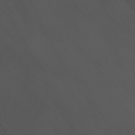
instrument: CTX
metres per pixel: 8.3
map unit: Nhu
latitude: -12.9353
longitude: -51.4048
